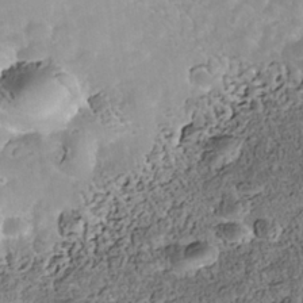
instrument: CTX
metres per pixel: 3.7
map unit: Nhe
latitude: -39.7289
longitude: -117.1025
